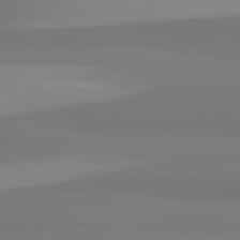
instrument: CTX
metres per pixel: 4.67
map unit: lApd
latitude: 82.6868
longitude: 173.3132
